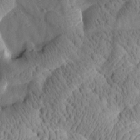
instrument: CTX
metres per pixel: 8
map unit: Htu
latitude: 1.7071
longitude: 176.1417
